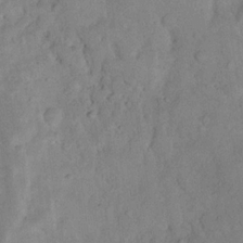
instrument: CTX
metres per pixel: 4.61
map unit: eHh
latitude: 18.5168
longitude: -62.4790
